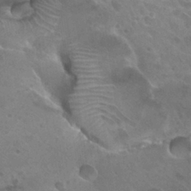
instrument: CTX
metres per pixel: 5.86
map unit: Hto
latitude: 27.6316
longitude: -38.3467
